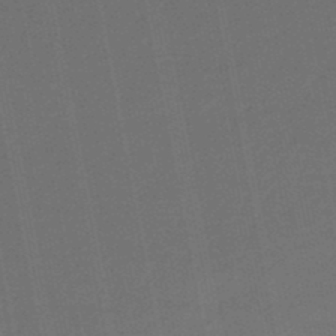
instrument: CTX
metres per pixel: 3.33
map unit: eHb
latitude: -47.7288
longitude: 87.5021
